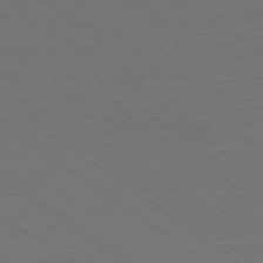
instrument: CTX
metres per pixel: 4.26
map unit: Ap
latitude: -79.5021
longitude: -54.1578
